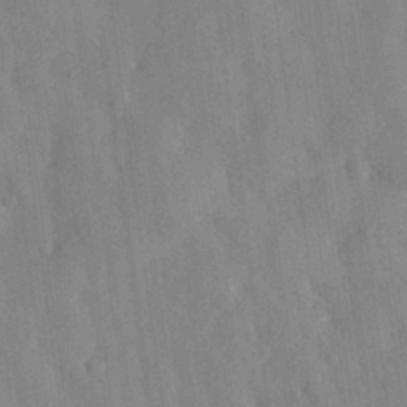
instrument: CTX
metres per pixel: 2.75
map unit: eHh
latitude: 28.4412
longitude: -76.9324
